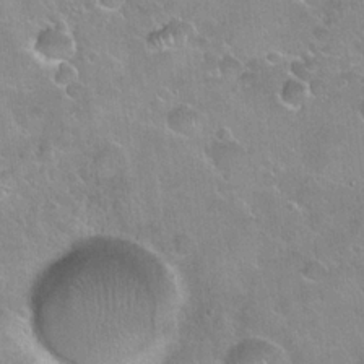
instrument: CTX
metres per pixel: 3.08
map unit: Hto
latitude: 21.8206
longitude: -52.4412
